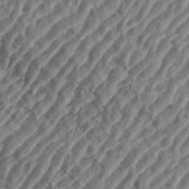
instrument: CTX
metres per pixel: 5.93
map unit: eHh
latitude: 35.8394
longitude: -135.2159
